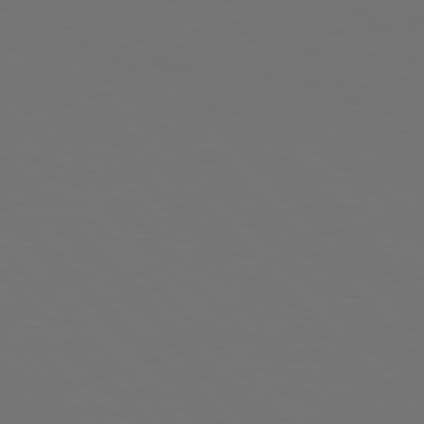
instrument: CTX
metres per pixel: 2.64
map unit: Hpe
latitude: 76.8947
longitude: -167.1025
